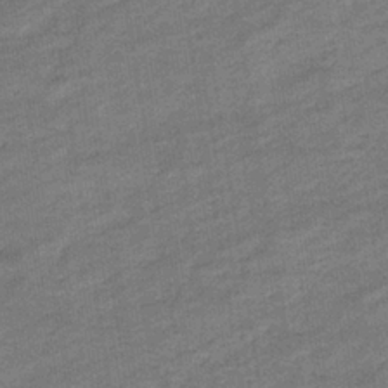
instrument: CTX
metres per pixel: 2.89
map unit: eHb
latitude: -36.4251
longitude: 77.5777
